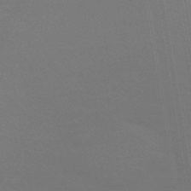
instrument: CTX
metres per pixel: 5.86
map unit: lHb
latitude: -42.1605
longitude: 75.2376
